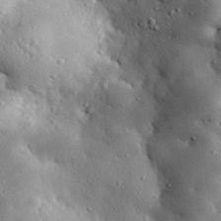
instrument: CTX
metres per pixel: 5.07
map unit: eHh
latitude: 31.0648
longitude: -80.6679
